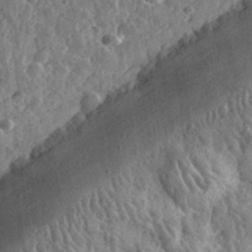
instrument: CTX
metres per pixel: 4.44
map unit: eHh
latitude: 32.8569
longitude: -79.3671
